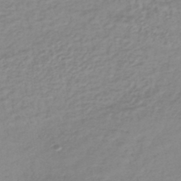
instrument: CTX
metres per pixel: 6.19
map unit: lHb
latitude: -40.2550
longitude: 72.0472
